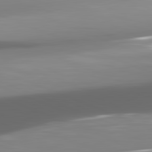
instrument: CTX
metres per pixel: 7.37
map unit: lApd
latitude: 82.2144
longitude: -147.3104
